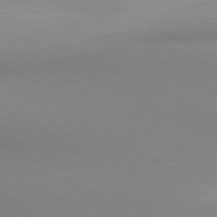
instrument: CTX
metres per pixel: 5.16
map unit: lApd
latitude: 80.7435
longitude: 143.8044
